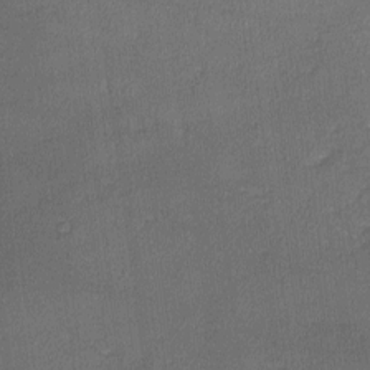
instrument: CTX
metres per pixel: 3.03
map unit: lHvf
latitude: -11.9178
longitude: -99.4615
